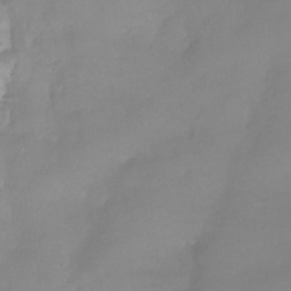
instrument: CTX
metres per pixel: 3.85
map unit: Ht
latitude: -14.9542
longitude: -51.2914
